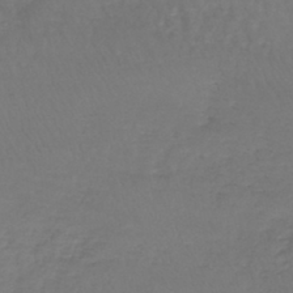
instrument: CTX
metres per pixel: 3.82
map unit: lHb
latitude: -43.3320
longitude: 73.1620
